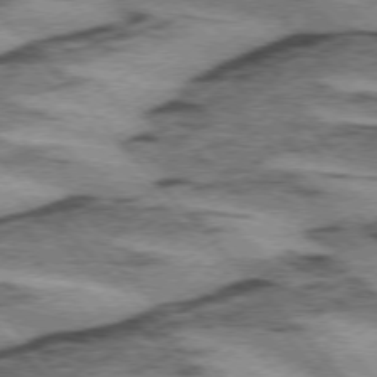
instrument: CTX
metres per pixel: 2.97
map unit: lApd
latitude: 75.0647
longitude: -78.5357
